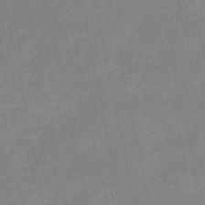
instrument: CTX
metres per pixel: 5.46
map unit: lHb
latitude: -48.1417
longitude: 84.0472
